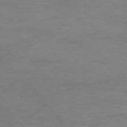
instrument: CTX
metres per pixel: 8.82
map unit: Ap
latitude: -76.2173
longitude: -83.5371
